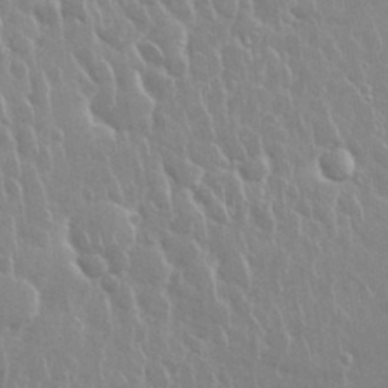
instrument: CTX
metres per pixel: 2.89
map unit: Nhu
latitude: 28.6112
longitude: -62.4979
